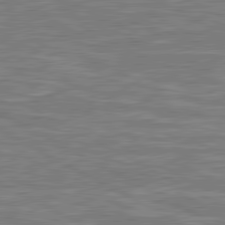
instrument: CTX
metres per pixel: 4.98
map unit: lApd
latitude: 80.7813
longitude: -171.5560
